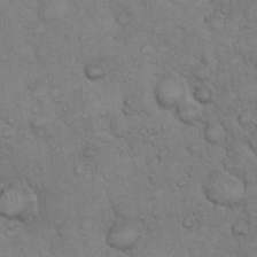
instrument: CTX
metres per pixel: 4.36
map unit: eHh
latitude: 20.8002
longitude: -59.0836
